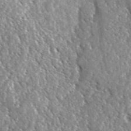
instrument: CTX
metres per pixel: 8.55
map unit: Ave
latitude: 36.9325
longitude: -110.0444
